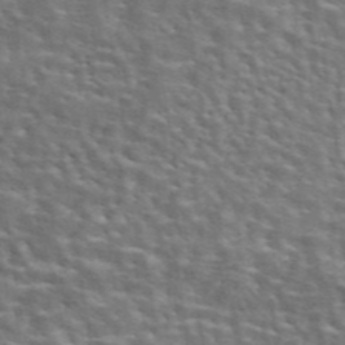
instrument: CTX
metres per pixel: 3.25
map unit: eAb
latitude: 44.3089
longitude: 111.9367
